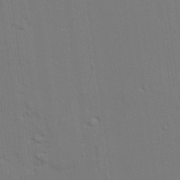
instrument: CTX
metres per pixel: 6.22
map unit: lAvf
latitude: 27.8395
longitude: -108.9513
